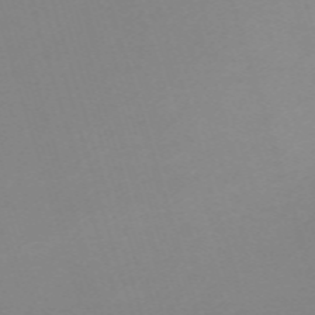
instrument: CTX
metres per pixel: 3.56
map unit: eHh
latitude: -62.5384
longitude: 48.9731
